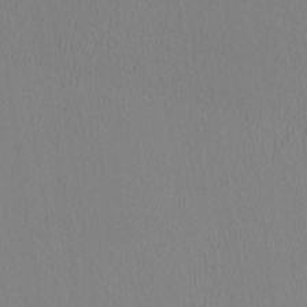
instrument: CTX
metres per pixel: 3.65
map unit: HNhu
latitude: -1.3132
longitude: -1.2159
